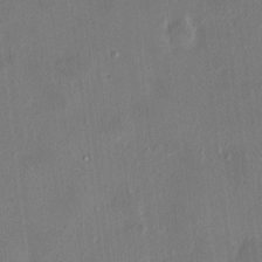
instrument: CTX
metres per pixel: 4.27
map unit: HNhu
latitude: 6.4223
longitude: 7.4643
